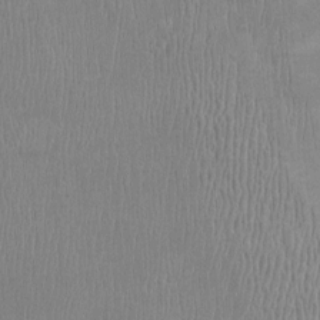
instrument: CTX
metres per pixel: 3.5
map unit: Ht
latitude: -2.9352
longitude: -14.6869
